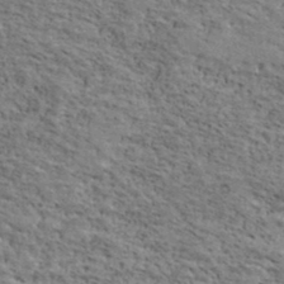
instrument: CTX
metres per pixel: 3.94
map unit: Ave
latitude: 41.0647
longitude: -110.1767
